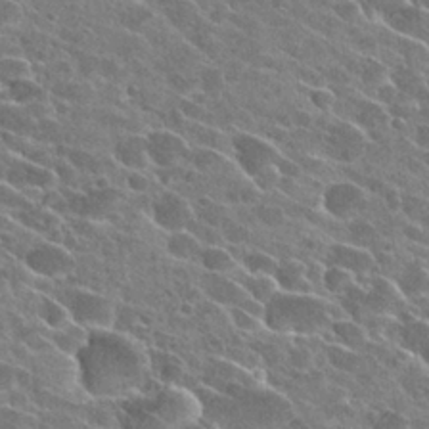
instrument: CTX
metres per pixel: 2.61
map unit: Hto
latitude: 26.6491
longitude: -42.8380
